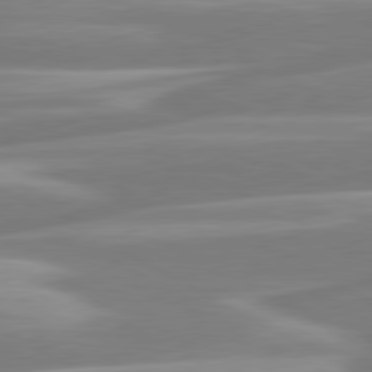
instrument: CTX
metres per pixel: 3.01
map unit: lApd
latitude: 80.6868
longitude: -129.0836
